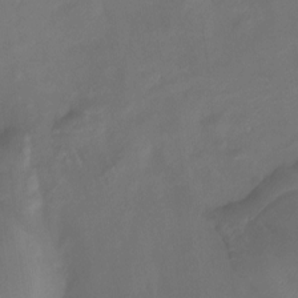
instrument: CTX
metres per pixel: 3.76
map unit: Htu
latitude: -14.2929
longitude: -45.4048
